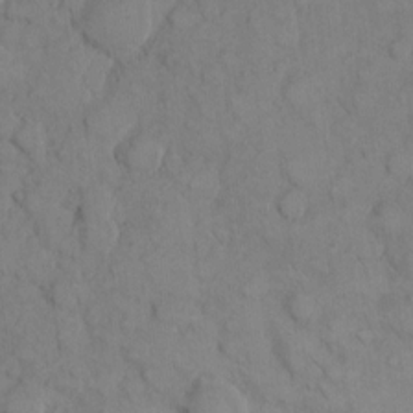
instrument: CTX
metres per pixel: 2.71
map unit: eHh
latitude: 8.3278
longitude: -64.5924
